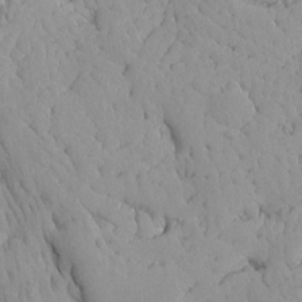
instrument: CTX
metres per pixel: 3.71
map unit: Ave
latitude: -8.5196
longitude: -116.8191
